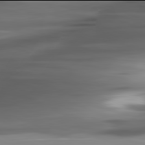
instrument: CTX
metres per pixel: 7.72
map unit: lApd
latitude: 81.9906
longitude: -140.5734
